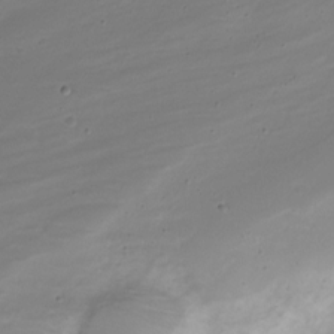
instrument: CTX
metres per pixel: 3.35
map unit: Nve
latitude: -22.2173
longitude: 105.8611
